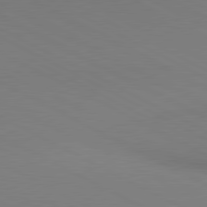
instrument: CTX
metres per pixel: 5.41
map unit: lApd
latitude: 80.7624
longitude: 145.4454
